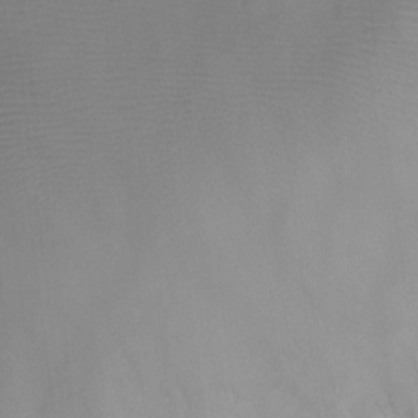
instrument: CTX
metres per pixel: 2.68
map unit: Ht
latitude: -12.0283
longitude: -24.4034
